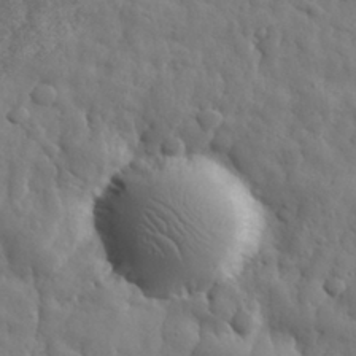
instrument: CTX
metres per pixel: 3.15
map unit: eHh
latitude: 31.9151
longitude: -69.4238
